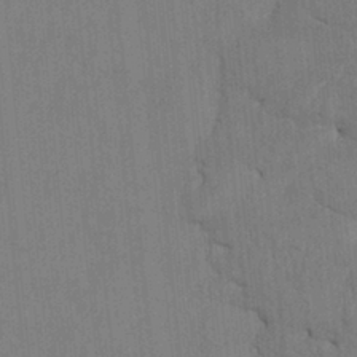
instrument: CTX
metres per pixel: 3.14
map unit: HNhu
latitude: 4.0633
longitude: -7.4237
